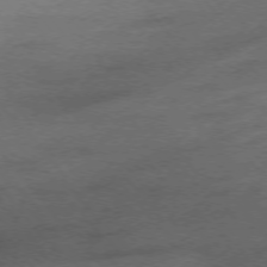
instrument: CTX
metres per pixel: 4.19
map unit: Hpe
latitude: -76.1039
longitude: -12.7058
